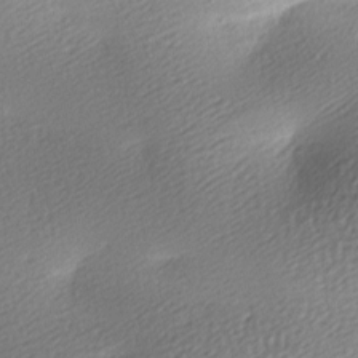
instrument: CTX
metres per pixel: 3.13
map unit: lAa
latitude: -9.1431
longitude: -127.2726
